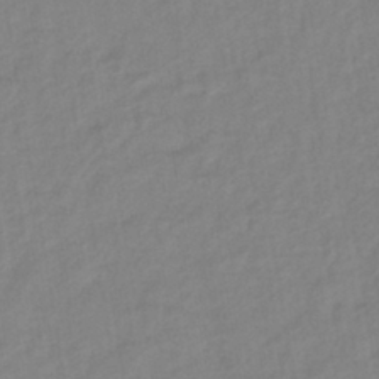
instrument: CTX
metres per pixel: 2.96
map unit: lHb
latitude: -40.5007
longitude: 74.4440
